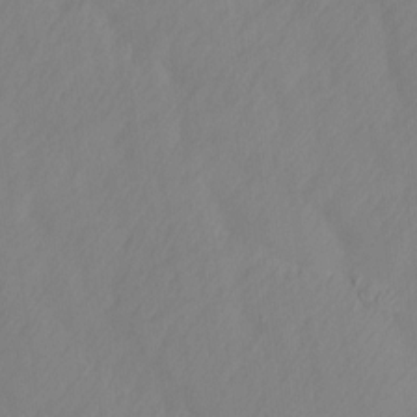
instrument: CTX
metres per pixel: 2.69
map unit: Ave
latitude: 13.2537
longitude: -105.8206
